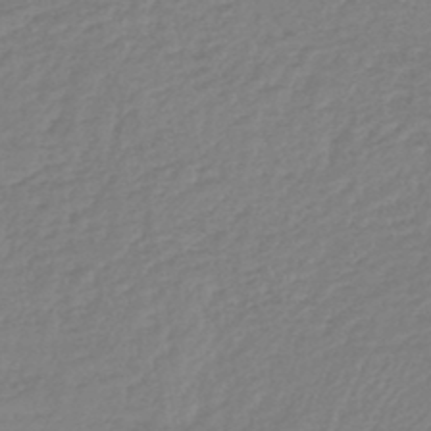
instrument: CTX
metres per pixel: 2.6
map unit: lHb
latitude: -45.2754
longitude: 60.1606
